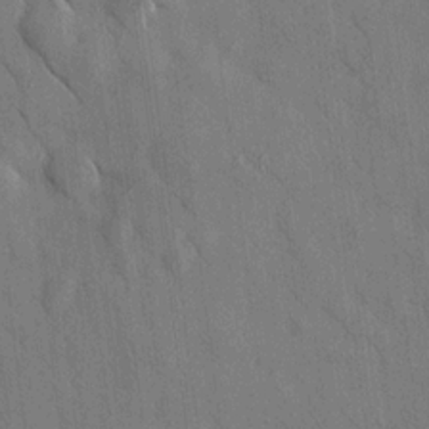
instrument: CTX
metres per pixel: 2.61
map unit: HNhu
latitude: 12.5546
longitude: 10.1606
